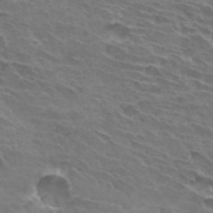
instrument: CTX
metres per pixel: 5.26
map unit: Hto
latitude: 32.6679
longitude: -43.4238
